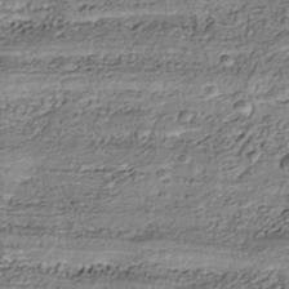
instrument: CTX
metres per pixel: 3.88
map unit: Nhu
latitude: -38.2551
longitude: -81.4426
